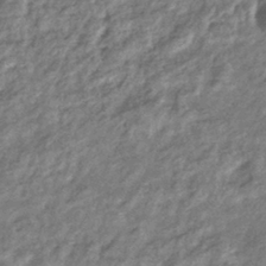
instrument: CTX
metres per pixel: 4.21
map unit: eHb
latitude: -39.8045
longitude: 81.2565
